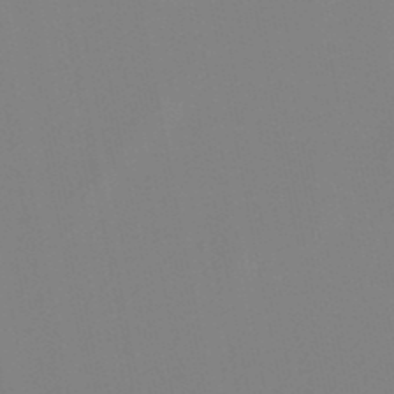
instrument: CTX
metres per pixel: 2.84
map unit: lHb
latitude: -48.5007
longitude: 70.0094
